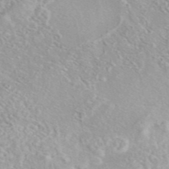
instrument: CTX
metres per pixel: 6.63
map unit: eAb
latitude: 44.0444
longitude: 114.5762
